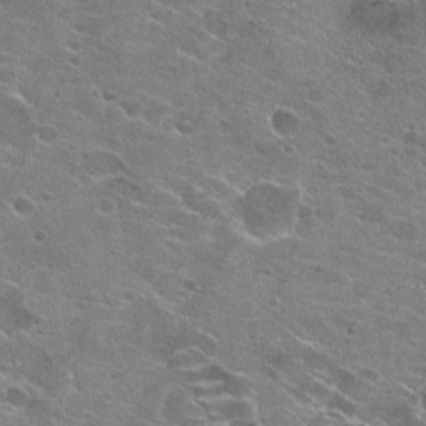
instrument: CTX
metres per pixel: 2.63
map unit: Hto
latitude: 23.3671
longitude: -42.3845
